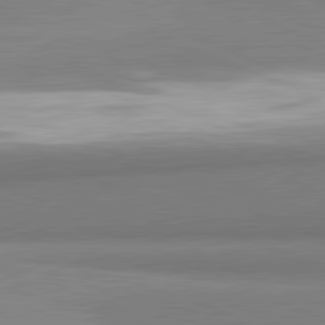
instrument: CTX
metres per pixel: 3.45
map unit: lApd
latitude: 81.8772
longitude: 161.5210
